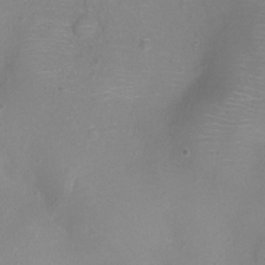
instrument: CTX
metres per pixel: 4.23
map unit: Ht
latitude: -6.7085
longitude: -19.7071
